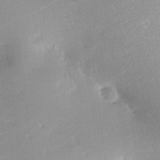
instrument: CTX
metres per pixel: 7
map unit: lAa
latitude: -10.5196
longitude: -124.8191
